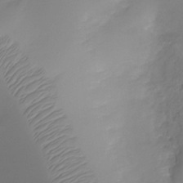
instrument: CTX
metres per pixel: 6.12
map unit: Ht
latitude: -6.4629
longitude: -29.9528
